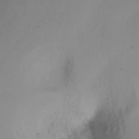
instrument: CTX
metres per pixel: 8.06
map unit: Ht
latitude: 2.0822
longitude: -36.6491
